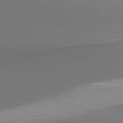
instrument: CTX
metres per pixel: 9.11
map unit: lApd
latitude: 81.6505
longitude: 163.3698
